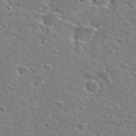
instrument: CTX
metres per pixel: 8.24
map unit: Hto
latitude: 25.8961
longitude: -47.9906
